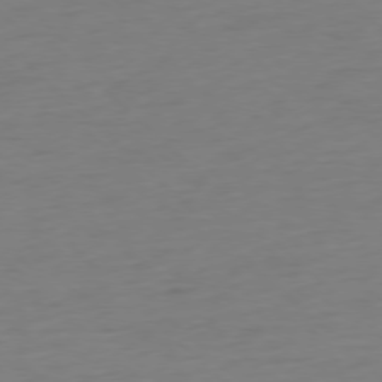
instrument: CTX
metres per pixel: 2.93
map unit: Ap
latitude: -77.5210
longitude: -91.7828
